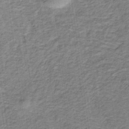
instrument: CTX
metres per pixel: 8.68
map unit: lHb
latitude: -32.0850
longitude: 64.8786
